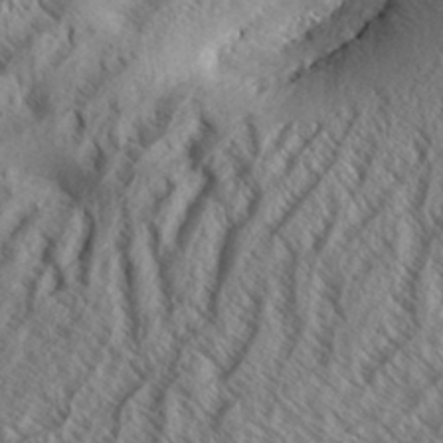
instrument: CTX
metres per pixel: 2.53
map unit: Aa
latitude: 33.3671
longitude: -137.6694
